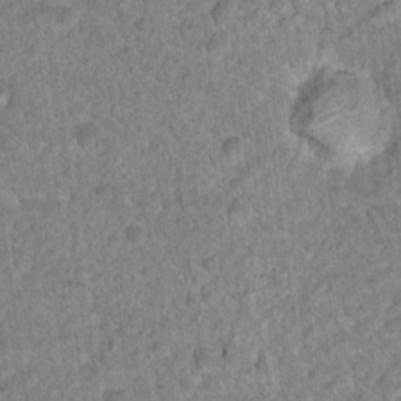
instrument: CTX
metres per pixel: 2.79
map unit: Nhu
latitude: 17.5560
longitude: -31.5560
